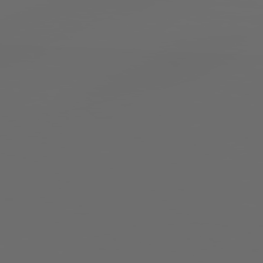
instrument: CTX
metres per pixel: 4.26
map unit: Hpe
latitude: 78.0255
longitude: -177.3859
